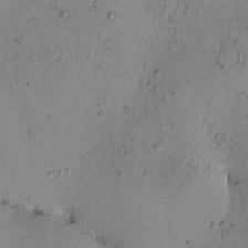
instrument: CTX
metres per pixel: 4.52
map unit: eHh
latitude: -0.9542
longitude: 19.2376
